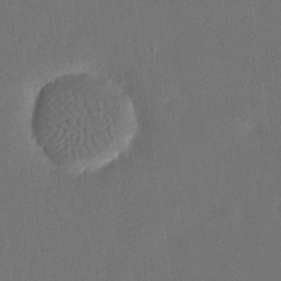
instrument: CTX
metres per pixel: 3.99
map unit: eHh
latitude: 18.7057
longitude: -69.0270
